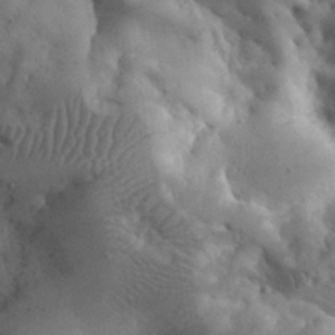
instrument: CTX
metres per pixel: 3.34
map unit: eHh
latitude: 30.5546
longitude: -68.2145
